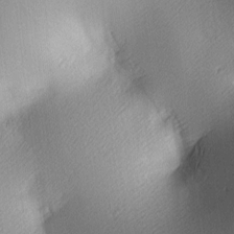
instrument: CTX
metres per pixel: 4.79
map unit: lAa
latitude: 3.5749
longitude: -116.4979
